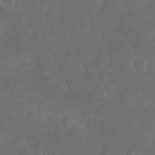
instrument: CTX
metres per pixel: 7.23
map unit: Nhu
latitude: 26.8758
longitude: -64.8191
